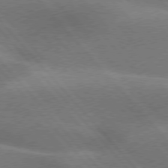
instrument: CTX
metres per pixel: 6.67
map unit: lApd
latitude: 76.0633
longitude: -62.3090
